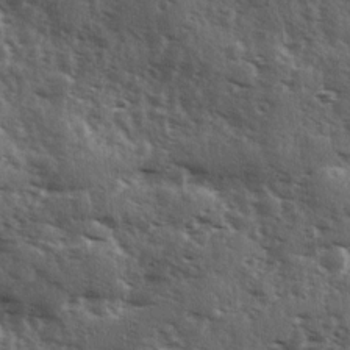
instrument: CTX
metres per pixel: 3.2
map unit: Ave
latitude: 11.3671
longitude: -102.7813
